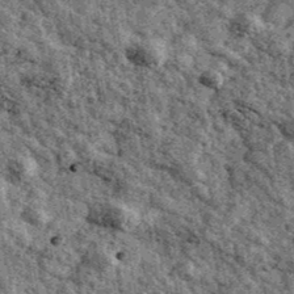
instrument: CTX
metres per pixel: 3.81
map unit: Ave
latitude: 40.5546
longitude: -107.6316
